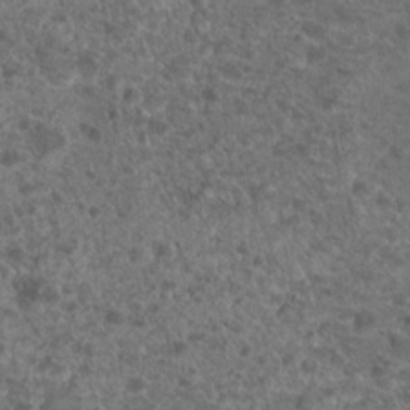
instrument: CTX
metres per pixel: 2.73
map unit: Hto
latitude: 19.4237
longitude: -40.8757
